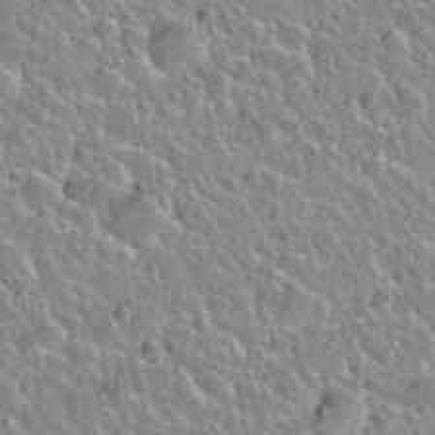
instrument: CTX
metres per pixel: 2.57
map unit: Nhu
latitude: 28.4223
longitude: -54.1011
